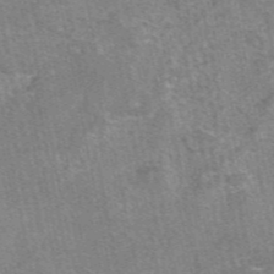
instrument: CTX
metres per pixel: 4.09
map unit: eAb
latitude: 47.5371
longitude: 103.6155
